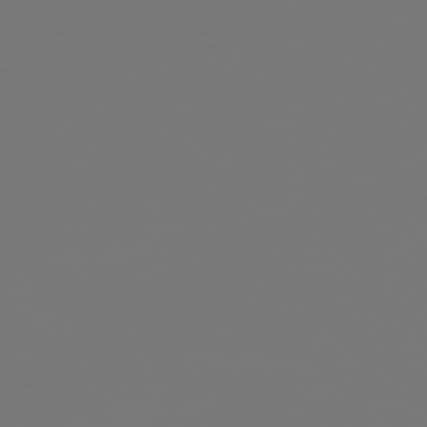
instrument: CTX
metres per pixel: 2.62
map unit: Hpe
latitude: 76.2144
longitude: -135.7827
